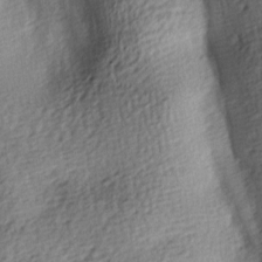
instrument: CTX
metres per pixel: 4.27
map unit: lAa
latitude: -8.4440
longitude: -125.6316
